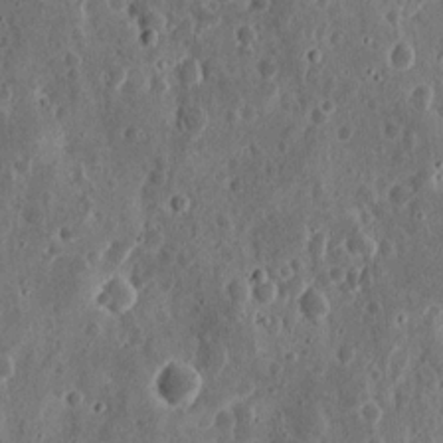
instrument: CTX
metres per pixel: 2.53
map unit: eHh
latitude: 11.5182
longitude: -73.8773
